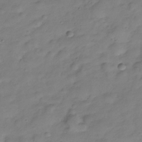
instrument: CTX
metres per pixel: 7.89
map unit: Hve
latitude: -28.4818
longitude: 94.1605
